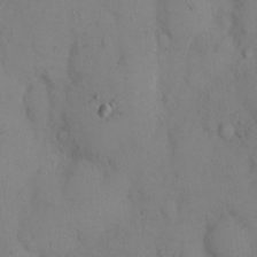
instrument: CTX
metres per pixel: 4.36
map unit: eHh
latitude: 13.0081
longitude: -61.7638
